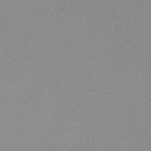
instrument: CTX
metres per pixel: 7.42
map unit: lHb
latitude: -48.0850
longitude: 65.4644
